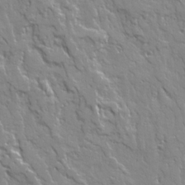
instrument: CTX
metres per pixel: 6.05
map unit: Ave
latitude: 21.1592
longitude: -134.8758
